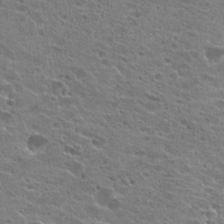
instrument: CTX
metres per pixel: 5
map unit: Hto
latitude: 21.9150
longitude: -42.1011
